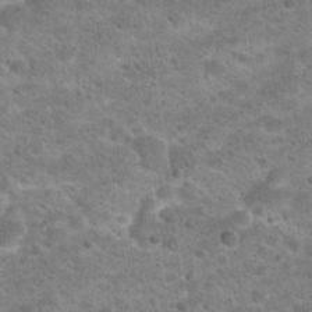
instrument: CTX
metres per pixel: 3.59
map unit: Hto
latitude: 21.9717
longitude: -49.7828
